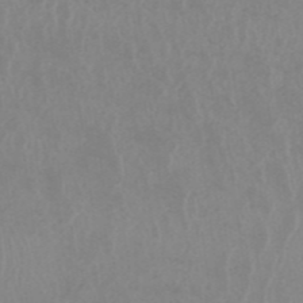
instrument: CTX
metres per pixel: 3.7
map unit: HNhu
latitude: -47.7855
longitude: 30.8786
